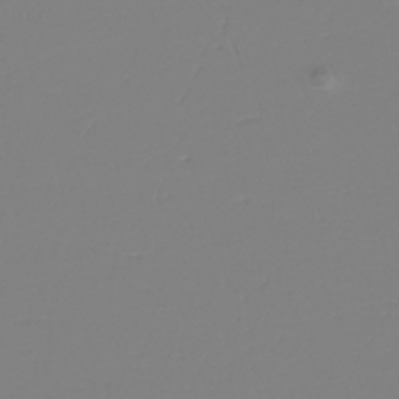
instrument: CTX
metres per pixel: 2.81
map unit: eHh
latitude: -42.3873
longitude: -33.0270
